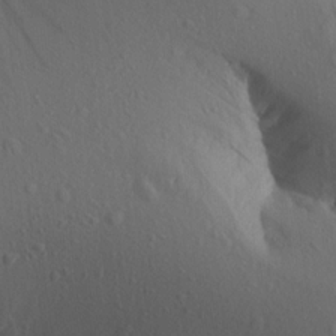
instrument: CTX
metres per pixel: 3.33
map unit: Aa
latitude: 15.1593
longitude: -143.1781
